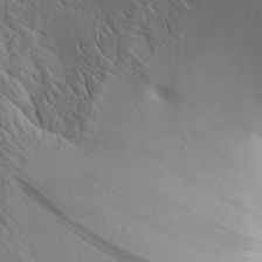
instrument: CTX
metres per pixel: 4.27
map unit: Aa
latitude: 26.9325
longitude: -142.5735
